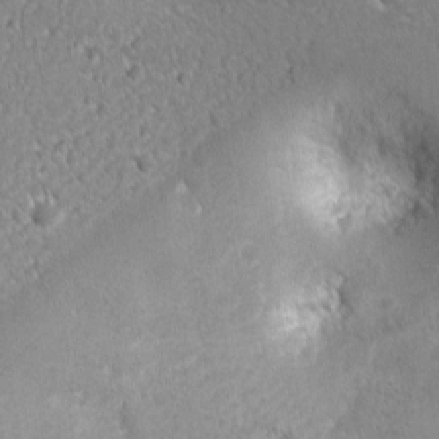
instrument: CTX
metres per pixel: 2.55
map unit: Ht
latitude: 6.9136
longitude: -76.5168
